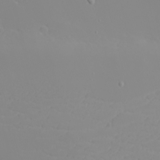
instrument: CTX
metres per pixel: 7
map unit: eHh
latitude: -5.7288
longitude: -85.3482
